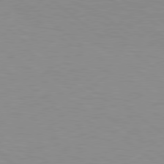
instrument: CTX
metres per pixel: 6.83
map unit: Hpe
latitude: 79.4994
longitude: -128.3656
